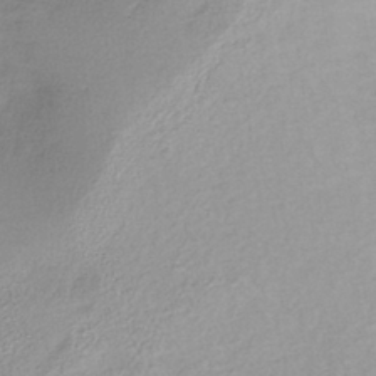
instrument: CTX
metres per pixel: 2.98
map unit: lHb
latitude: -36.7652
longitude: 68.1794
